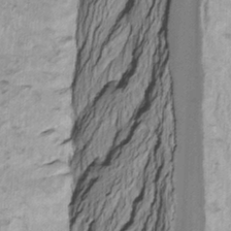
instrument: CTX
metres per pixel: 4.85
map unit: Htu
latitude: -7.7477
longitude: -65.1025
